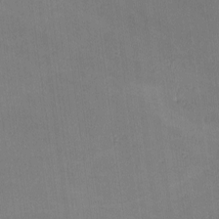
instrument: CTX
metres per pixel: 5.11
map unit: lHvf
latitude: -10.5007
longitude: -101.3482
